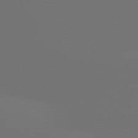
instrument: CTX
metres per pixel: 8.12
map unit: Hpe
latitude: 76.7813
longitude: -132.1389
